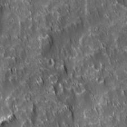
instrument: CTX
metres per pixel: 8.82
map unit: Ave
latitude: 15.7072
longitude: -133.2348
